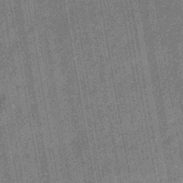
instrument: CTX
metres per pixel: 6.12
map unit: eHb
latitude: -44.3117
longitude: 87.8233
